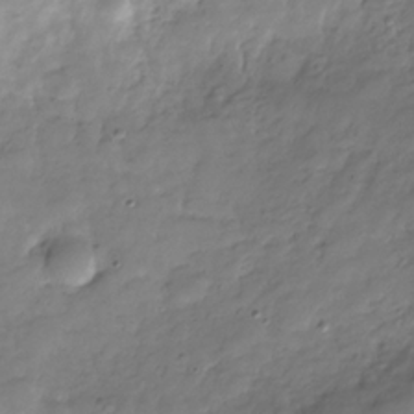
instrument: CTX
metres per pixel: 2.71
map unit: Hve
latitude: -31.0108
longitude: 90.8786
